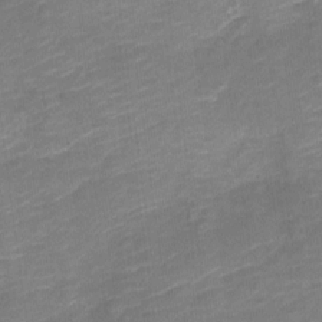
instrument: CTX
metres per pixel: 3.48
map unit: Nve
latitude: -18.0850
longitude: 106.7463
